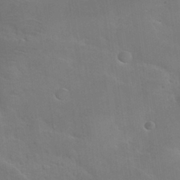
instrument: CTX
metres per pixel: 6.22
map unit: Nhu
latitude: 30.8569
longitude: -53.8206
